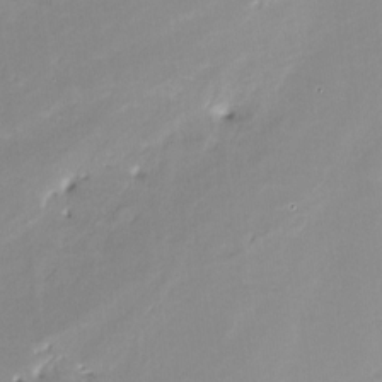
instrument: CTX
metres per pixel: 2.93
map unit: Nve
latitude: -24.5385
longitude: -108.8947
